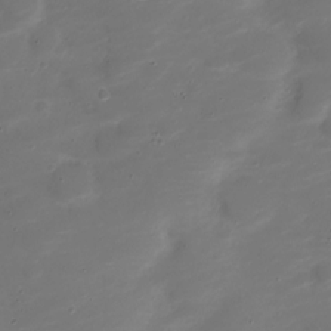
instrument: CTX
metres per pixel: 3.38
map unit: Nve
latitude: -20.7652
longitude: 105.0297
